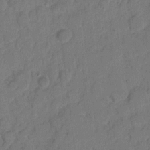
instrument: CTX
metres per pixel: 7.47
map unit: eHh
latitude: 8.0255
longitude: -65.6127
